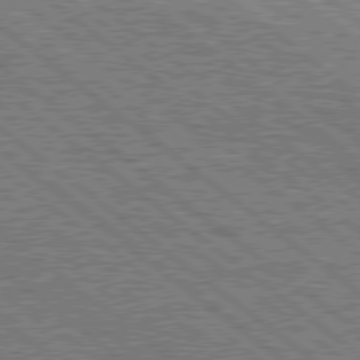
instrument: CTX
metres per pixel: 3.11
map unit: Hpe
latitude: 78.4034
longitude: -121.0081
